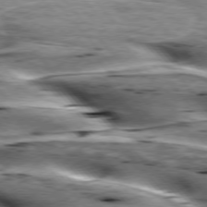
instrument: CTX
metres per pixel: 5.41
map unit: lApd
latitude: 76.0444
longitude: -60.7813
